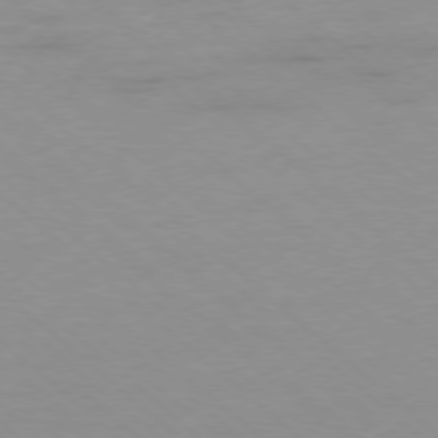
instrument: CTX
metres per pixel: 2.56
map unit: Hpe
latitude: -78.3495
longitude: -20.5168
